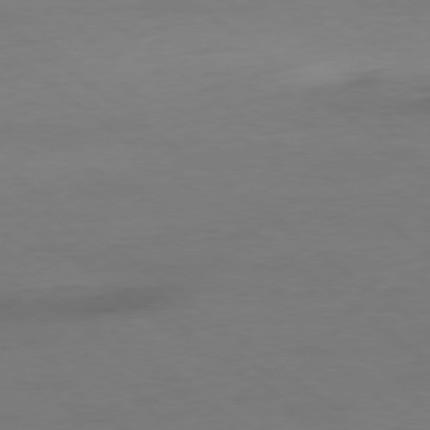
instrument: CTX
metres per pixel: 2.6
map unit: Ap
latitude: -78.6896
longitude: -55.9906
